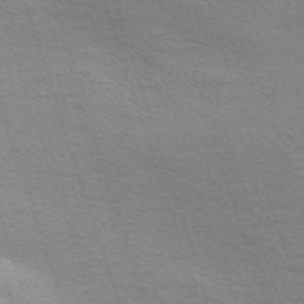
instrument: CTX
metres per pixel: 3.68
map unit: Nve
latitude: -57.0108
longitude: 59.5966
